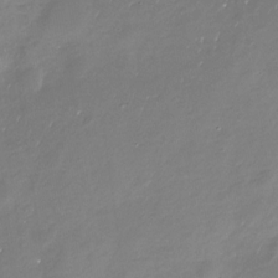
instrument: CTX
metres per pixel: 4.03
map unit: Nhu
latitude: -29.6911
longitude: -77.4426
